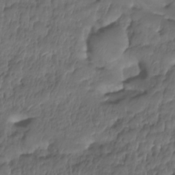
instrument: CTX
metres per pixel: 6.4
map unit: HNhu
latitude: -24.3117
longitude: 50.4251
